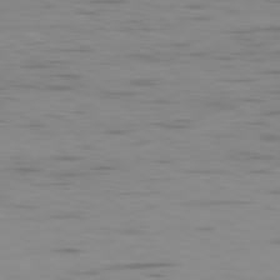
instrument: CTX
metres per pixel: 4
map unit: Ap
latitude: -81.2376
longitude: -61.0458
